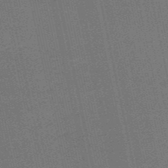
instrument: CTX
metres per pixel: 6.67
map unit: HNb
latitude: -53.0297
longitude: -42.9892
